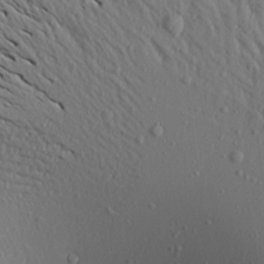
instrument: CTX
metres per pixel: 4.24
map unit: Aa
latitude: 19.2726
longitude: -148.2711
